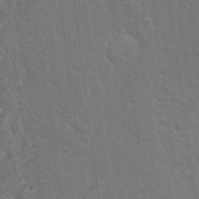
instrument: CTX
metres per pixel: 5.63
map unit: Hto
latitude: 17.7828
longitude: -41.4237
